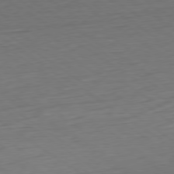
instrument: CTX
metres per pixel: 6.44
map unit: Hpe
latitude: -79.5777
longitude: 12.7841
